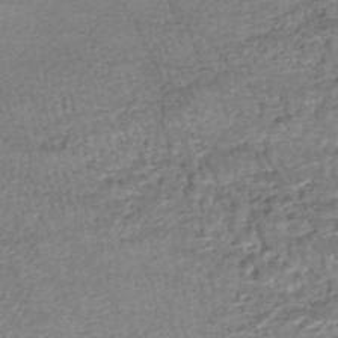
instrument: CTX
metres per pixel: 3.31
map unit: HNhu
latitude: -47.7477
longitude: 102.8219
